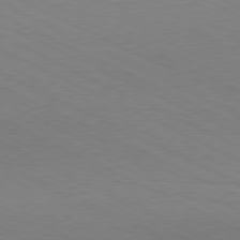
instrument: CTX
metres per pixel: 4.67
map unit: Hpe
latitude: -81.1242
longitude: 13.8989
